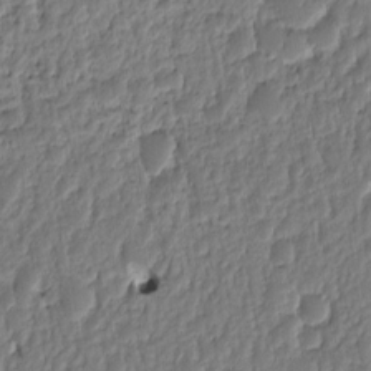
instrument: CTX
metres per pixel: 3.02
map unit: eHh
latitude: -1.9179
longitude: 14.5763
